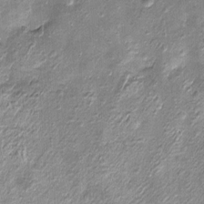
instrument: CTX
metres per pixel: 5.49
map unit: Htu
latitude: -6.5951
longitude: 158.8786
